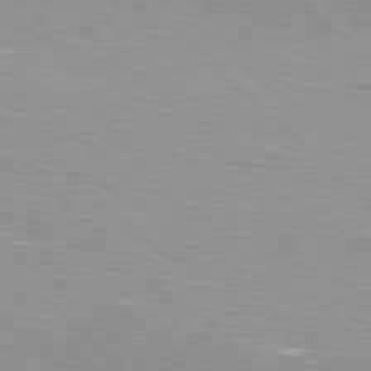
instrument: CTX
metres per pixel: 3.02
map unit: Hpe
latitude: 78.2334
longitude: -139.5938
